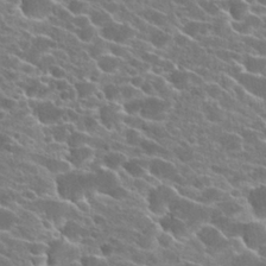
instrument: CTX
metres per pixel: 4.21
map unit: Hto
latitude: 23.4804
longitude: -41.1592
